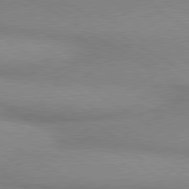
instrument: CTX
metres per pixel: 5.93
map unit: lApd
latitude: 80.0822
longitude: 166.7652
